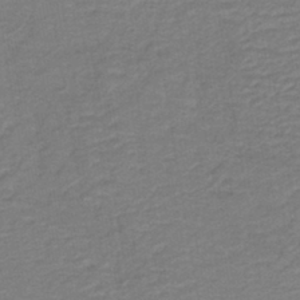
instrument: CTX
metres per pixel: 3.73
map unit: lHb
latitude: -41.4265
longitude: 53.4454
